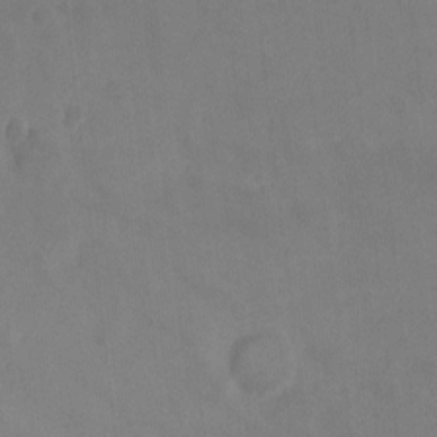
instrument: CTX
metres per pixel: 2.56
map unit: Ht
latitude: -10.8030
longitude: -39.2348
